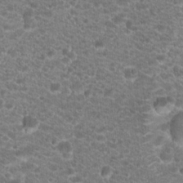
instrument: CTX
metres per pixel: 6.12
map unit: Hto
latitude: 19.5938
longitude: -37.4427
